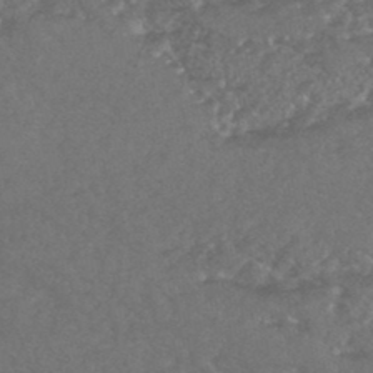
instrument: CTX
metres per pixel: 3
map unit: HNhu
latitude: -45.5021
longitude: 93.3321
